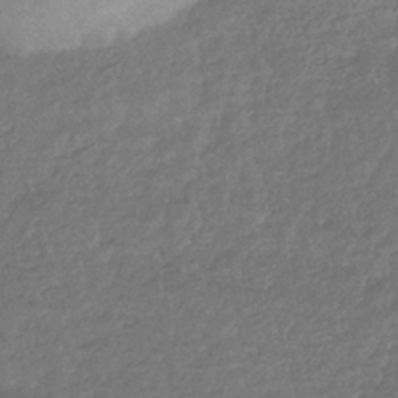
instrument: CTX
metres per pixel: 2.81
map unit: eHb
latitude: -36.3306
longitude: 80.7274
